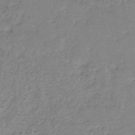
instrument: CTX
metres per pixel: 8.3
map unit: eHh
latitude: -45.4454
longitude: -29.4804
